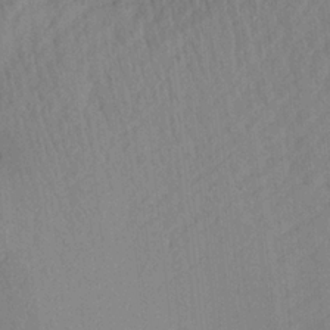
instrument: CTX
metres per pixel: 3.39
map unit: Aa
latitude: 21.8206
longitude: -147.7828
